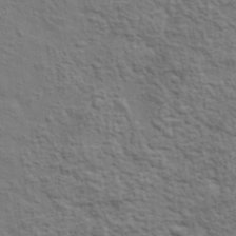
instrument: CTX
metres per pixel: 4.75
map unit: lHvf
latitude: 38.2333
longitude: -89.2348
